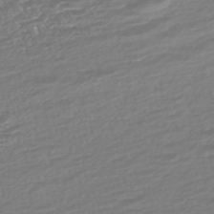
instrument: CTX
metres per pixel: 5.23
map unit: HNhu
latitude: -45.5588
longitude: 100.8785
